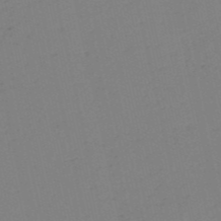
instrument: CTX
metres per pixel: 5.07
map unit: HNb
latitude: -54.0661
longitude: -39.3293
